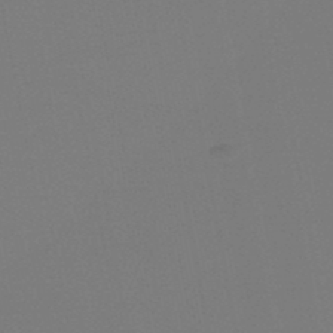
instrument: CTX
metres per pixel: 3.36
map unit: lHb
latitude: -47.5210
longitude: 68.5951
